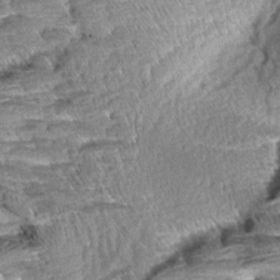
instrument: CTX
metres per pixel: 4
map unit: Aa
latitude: 8.2901
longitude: -133.0270
